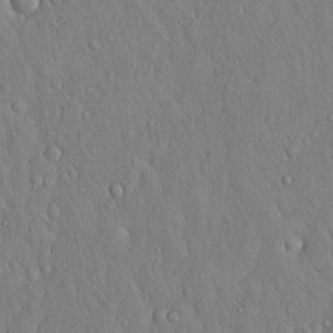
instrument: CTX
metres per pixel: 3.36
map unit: Hto
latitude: 17.5371
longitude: -58.2523
